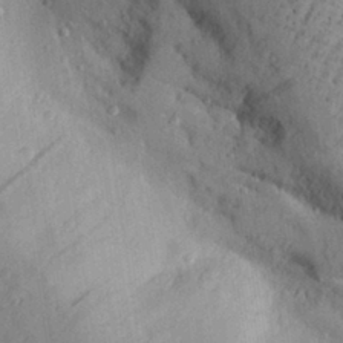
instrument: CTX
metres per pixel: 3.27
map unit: Aa
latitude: 29.3481
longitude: -131.5372
